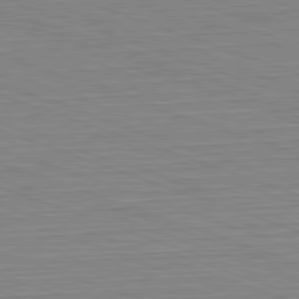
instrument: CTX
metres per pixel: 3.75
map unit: Hpe
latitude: -82.3117
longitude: 14.2173
